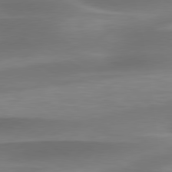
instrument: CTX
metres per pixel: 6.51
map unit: lApd
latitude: 79.5560
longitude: -91.6694
